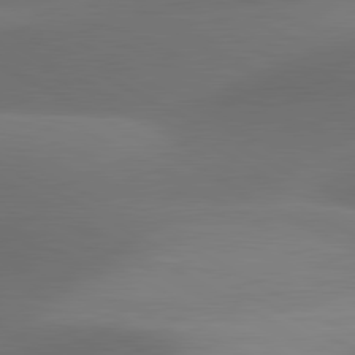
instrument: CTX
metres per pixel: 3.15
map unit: lApd
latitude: 80.8380
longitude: 123.8801
